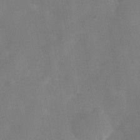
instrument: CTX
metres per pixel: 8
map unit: Hve
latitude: -32.0661
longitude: 93.6344
